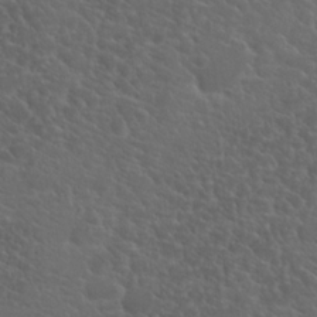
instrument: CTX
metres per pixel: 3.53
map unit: Hto
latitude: 19.6694
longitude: -36.4790
